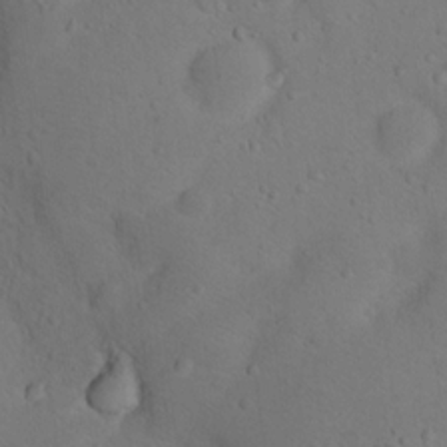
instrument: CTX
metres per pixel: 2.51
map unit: Nhu
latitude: 15.0837
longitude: -36.5357
